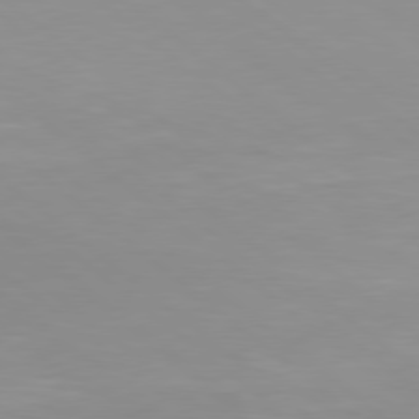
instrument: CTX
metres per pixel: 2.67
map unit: Hpe
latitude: 78.1200
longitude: -141.9528
